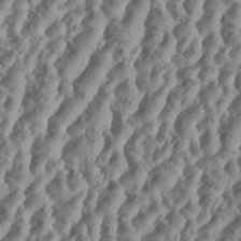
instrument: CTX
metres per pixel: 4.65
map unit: eHh
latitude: 34.7057
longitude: -136.8758
